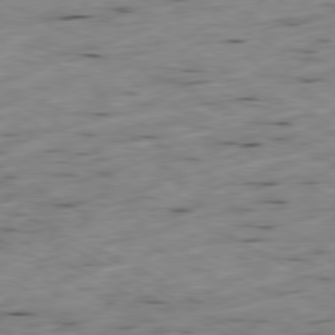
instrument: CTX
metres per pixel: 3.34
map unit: Ap
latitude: -79.5210
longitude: -68.5924
